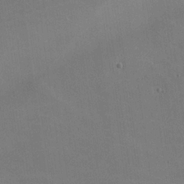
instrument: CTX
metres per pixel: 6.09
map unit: lHvf
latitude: -10.0661
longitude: -102.2144
